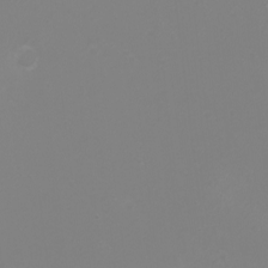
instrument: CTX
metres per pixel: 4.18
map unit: Nhu
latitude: -4.7841
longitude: -73.9528
